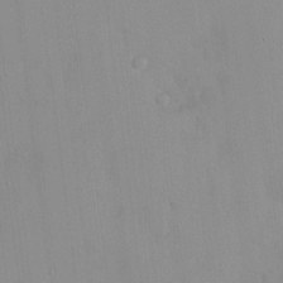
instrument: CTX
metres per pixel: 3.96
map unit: HNhu
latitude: 5.7072
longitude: 2.9163
